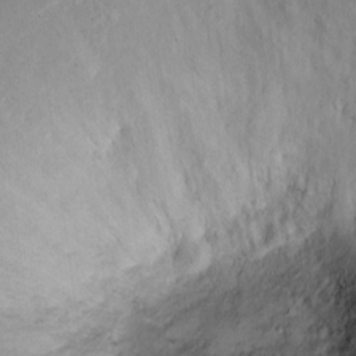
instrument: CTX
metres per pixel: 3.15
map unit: Ht
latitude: -2.1794
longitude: -14.5357
